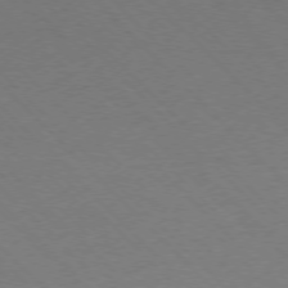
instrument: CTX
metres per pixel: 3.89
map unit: Ap
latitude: -77.3699
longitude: -85.9717
